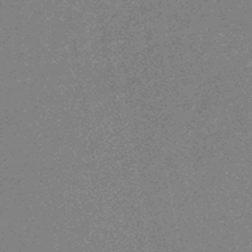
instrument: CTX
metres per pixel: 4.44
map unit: HNhu
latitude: -46.8408
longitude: 99.5210
